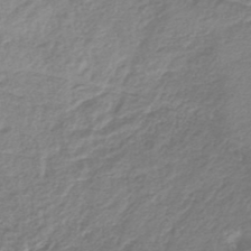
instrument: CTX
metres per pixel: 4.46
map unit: lHb
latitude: -44.8597
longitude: 76.5007
